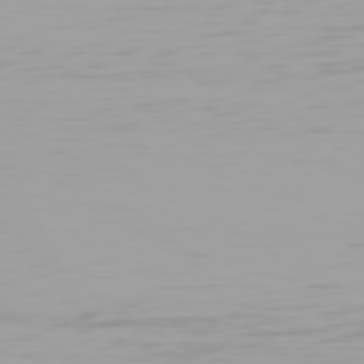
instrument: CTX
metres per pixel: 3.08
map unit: Hpe
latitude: 78.0822
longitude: -137.5938
